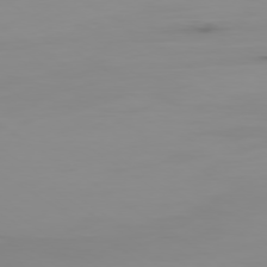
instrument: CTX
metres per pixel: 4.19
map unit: Ap
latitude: -78.9919
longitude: -78.5924
